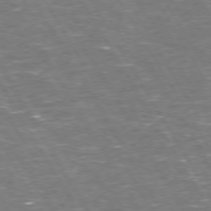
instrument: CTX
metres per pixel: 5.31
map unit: Hpe
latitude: 72.8947
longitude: -123.3104
